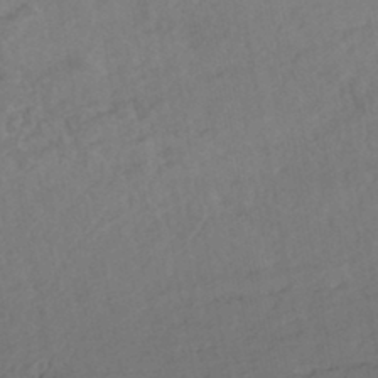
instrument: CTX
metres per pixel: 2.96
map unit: HNhu
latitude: -43.3320
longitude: 101.8989
